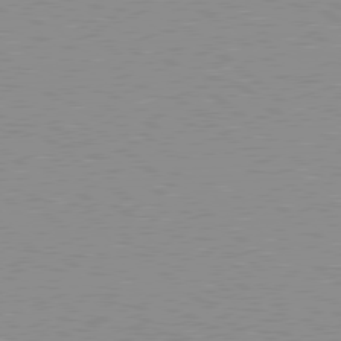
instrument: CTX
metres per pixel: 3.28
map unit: Hpe
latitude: 78.4979
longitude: -144.1955
